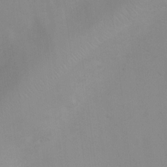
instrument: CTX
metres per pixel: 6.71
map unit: Ht
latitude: 2.6868
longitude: -23.1781
